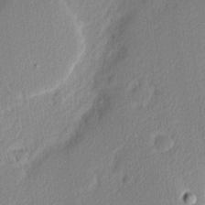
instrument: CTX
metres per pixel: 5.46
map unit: Nhu
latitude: 2.4034
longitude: -76.8947
